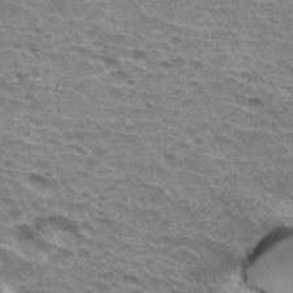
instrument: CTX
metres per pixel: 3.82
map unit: Hto
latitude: 32.8002
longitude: -39.8961
